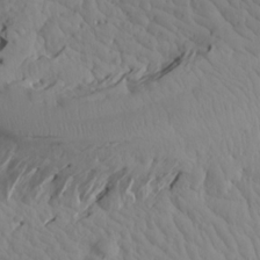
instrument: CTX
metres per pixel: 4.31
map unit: Aa
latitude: 18.0633
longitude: -144.1011
